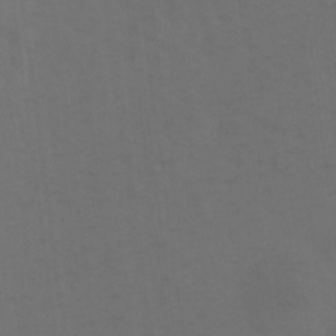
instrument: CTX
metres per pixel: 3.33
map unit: Hto
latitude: 4.1767
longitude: -32.7435
